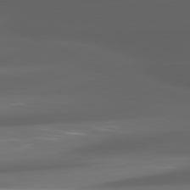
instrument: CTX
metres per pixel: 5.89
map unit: lApd
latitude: 80.4601
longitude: -144.8947
